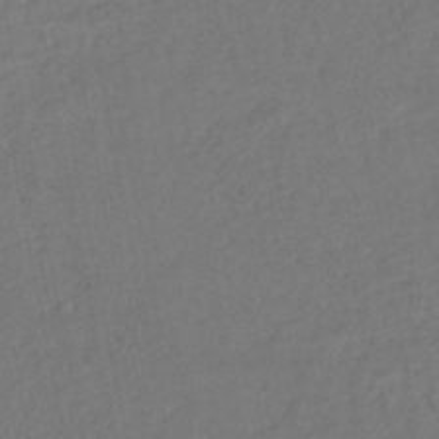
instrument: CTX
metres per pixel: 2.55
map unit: HNhu
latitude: -47.4643
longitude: 97.1242
